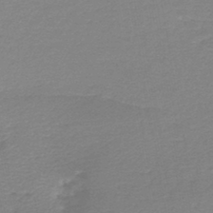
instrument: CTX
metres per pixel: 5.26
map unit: lHb
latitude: -44.2362
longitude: 60.6141
